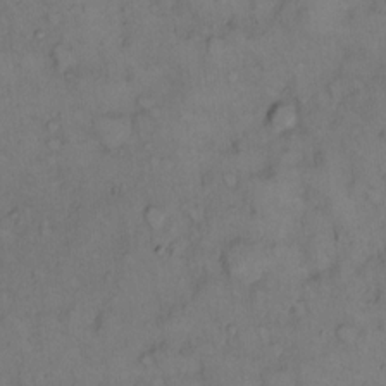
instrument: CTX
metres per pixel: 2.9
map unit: Hto
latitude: 10.8758
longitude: -61.0080
